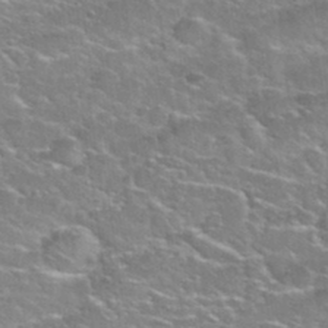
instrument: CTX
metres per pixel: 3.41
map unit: Nhu
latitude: 31.5749
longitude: -50.3467
